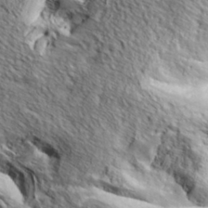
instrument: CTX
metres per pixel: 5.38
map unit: eHh
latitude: 36.7246
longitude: -80.5546
